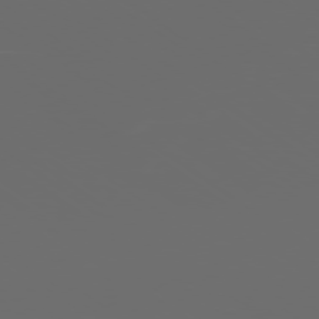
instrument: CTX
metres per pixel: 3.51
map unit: Ap
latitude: -79.3698
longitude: -59.0459
